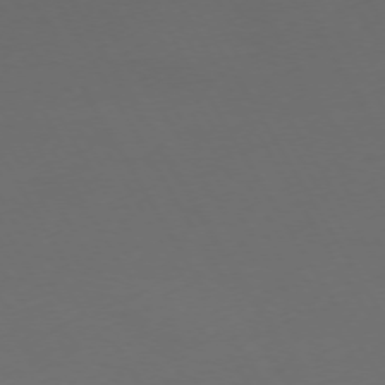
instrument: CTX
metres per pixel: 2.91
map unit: Ap
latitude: -75.0865
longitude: -68.7624
